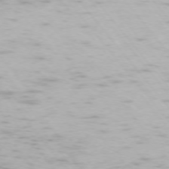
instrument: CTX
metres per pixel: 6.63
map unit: Ap
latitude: -74.6141
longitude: -74.5924
